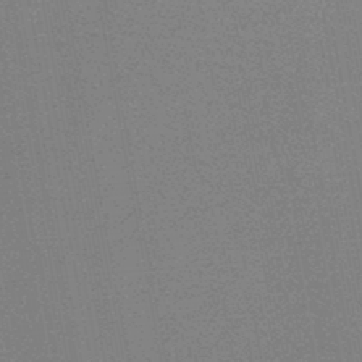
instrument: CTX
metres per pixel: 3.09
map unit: HNb
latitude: -45.4454
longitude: -39.9339
